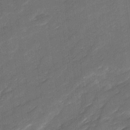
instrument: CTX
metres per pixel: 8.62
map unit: Ave
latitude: 16.7246
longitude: -136.3656
